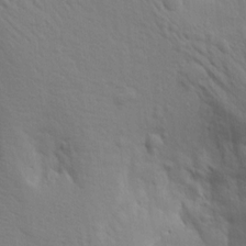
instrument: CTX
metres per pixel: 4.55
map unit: Aa
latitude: 15.4805
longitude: -142.5546
